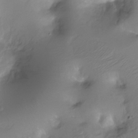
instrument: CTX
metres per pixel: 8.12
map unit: Ht
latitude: -11.4643
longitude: -45.2159
